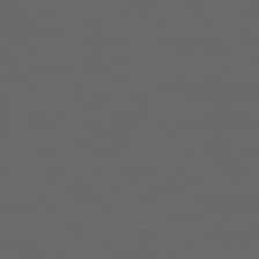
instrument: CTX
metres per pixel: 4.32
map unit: Ap
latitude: -77.8611
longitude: -75.4993
